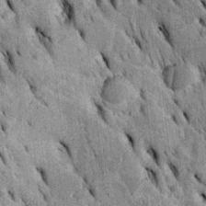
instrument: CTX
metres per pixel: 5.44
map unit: Htu
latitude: -2.9919
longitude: 151.6910
